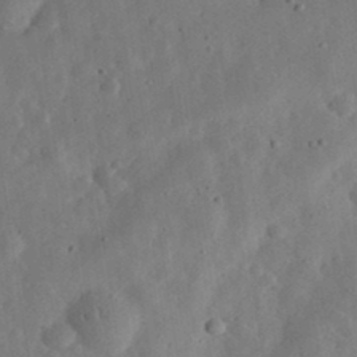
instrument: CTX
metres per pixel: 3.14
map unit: eHh
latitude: 33.1970
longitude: -75.9528
